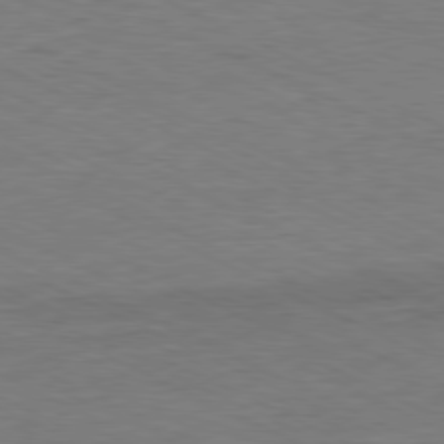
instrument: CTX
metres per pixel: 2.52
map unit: Ap
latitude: -80.4062
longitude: -81.8016
